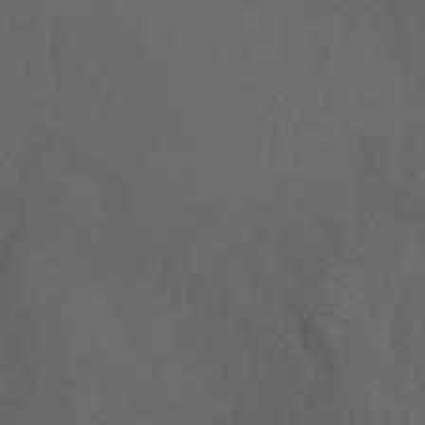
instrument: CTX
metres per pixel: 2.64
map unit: Htu
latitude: -7.1998
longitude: -71.5560
